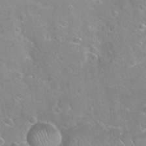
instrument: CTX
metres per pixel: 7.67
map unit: Nhu
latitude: 24.3089
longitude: -52.1956
